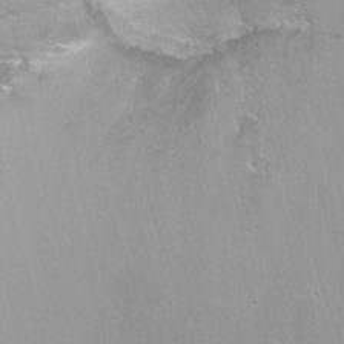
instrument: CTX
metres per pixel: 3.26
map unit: Nhu
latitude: -6.1039
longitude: -48.5546
